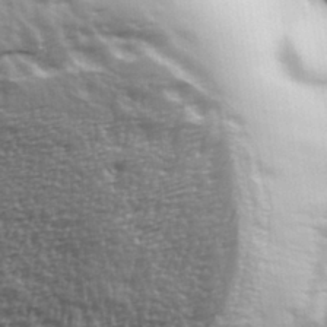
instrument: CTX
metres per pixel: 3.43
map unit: Hve
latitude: 32.2711
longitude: 150.1606
